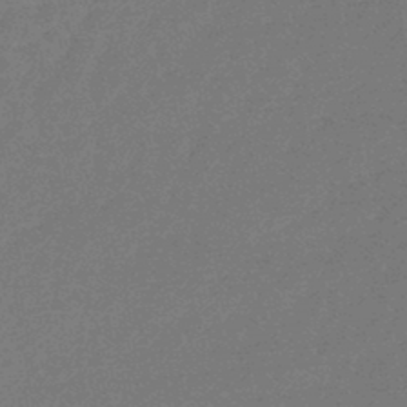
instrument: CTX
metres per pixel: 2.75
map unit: lHb
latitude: -43.7477
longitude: 79.8044
